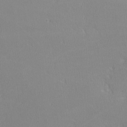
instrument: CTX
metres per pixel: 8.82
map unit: lHvf
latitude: -12.0283
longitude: -99.7260
